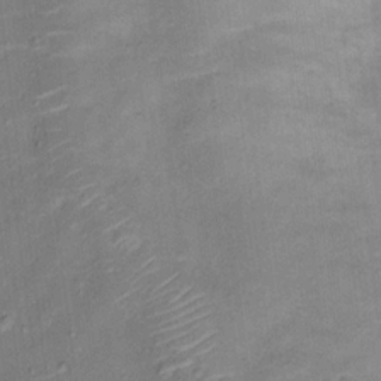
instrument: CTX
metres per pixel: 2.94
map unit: Ht
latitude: 13.0270
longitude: -39.1214
